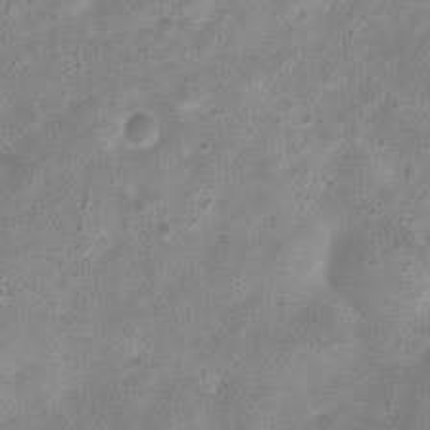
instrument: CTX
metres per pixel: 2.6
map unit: Nhu
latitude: 1.3670
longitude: -15.4616
